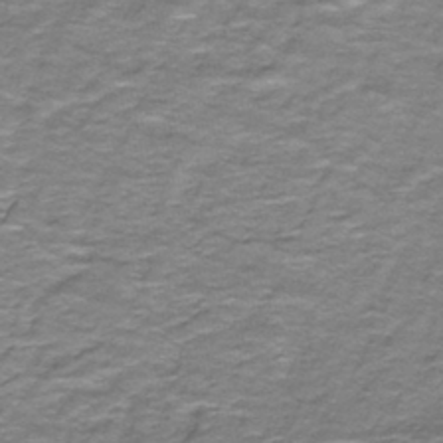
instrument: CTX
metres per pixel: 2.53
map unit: lHb
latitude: -42.3684
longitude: 55.8989
